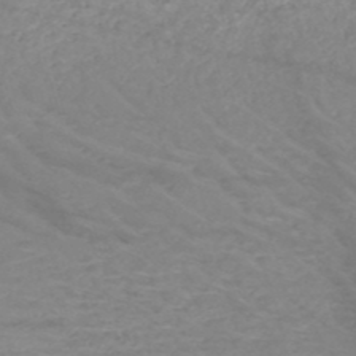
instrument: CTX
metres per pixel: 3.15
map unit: HNb
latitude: -49.8234
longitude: -46.6491
